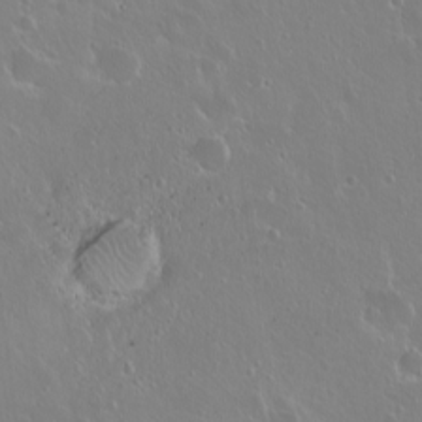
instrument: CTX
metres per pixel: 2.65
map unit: eHh
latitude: 1.9339
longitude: -54.4223
